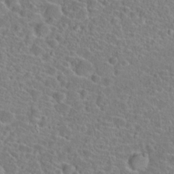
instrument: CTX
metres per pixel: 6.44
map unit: Hto
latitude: 23.2726
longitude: -45.7072
